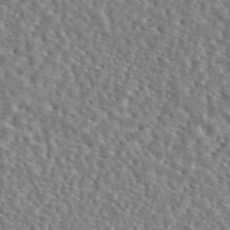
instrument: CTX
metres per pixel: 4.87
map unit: eAb
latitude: 45.1781
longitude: 111.6155
